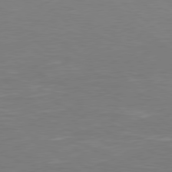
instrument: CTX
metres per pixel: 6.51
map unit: Hpe
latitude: 78.2712
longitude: -125.1214
